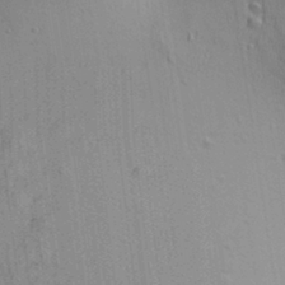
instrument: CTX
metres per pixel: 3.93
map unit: Aa
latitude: 28.2144
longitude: -138.8191
